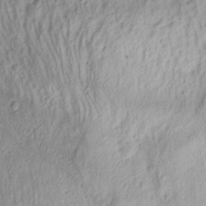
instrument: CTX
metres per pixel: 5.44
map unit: Nhu
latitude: -1.5399
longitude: -74.1956
